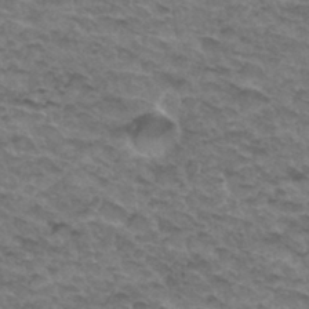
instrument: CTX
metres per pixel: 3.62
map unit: Hto
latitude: 33.2726
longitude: -47.5560
